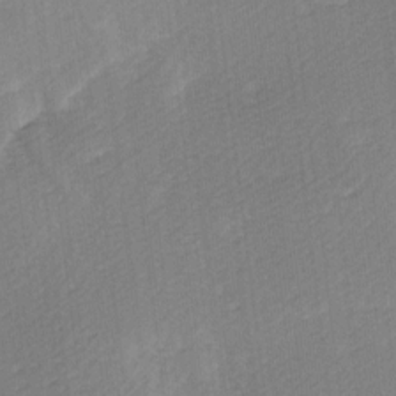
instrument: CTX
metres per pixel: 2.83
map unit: Ave
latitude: 10.1011
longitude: -106.9136
